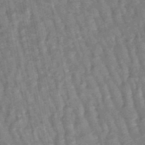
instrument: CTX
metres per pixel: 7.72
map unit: lHb
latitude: -47.6533
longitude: 78.5762
